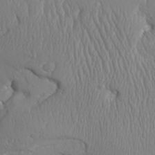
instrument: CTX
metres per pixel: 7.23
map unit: Aa
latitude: 31.5560
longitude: -143.3293
